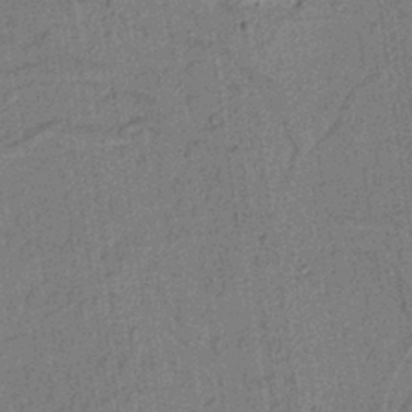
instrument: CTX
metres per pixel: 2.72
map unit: lAvf
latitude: 8.7435
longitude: 165.4455
